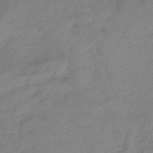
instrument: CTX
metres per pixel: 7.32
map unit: eHb
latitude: -42.0472
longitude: 84.4817
